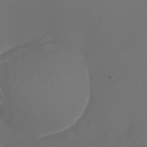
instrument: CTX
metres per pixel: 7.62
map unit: Nhu
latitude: -6.4629
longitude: -90.1956
